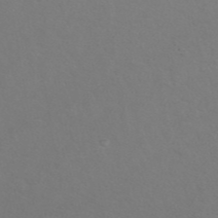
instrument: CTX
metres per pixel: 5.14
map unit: ANa
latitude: 44.6490
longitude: 23.1053
